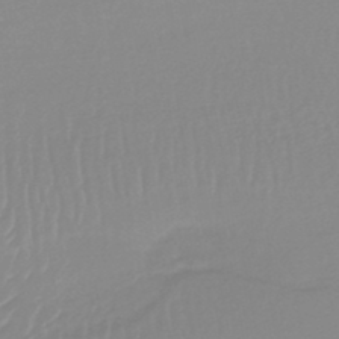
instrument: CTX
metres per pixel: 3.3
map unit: lHb
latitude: -44.2740
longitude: 63.8989
